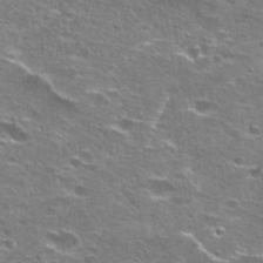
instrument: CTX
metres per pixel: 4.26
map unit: Hto
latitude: 27.1970
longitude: -47.6883
